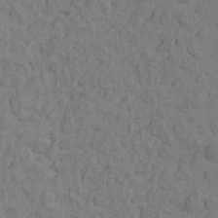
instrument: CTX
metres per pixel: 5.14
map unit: Htu
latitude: -3.0864
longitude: -175.5371
